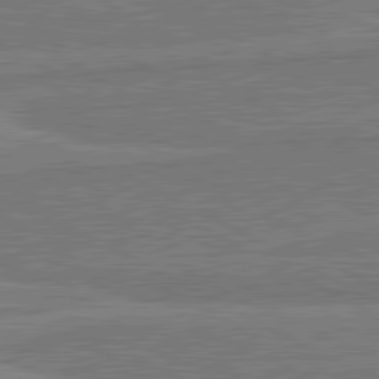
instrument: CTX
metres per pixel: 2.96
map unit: lApd
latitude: 81.0269
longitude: 168.3117
